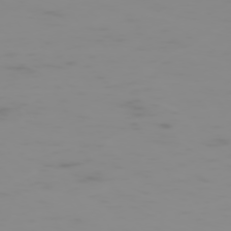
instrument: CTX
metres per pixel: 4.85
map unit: Hpe
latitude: -74.6141
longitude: 6.0472
